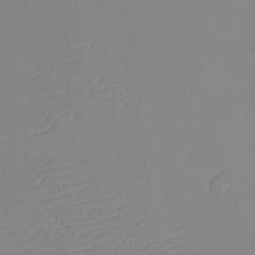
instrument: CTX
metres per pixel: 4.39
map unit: eHh
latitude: -4.2172
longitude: -83.1403
